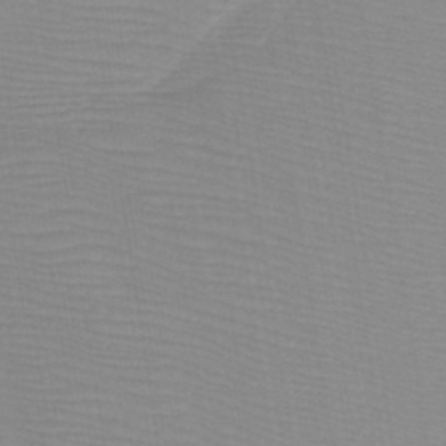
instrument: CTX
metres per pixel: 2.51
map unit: lHb
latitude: -41.0297
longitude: 53.1809
